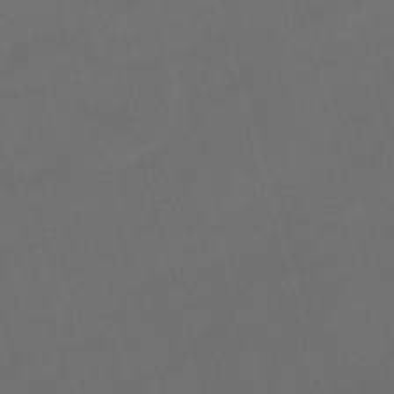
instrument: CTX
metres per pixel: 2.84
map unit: lHb
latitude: -47.1242
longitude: 63.3509
